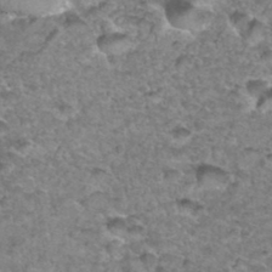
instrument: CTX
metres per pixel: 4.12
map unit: Hto
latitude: 35.7827
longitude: -48.3278
